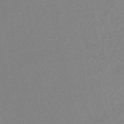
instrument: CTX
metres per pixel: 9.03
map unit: lHb
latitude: -41.5021
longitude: 73.1431
